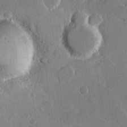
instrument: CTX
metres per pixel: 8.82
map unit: Hve
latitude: 22.2711
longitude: 148.4251
